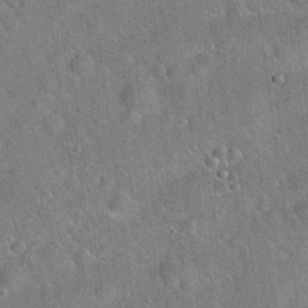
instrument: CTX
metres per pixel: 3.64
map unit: Hto
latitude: 20.1200
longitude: -52.4790
